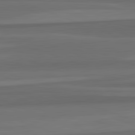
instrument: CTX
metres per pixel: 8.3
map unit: lApd
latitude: 82.7813
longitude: 177.2754
